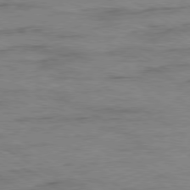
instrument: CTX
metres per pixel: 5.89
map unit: Ap
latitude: -80.2551
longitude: -52.9514
